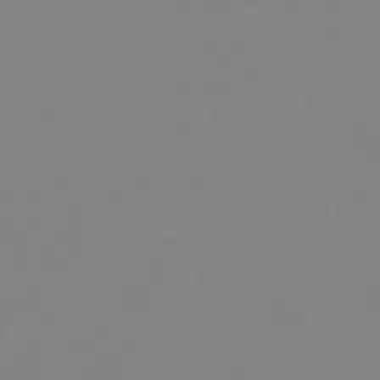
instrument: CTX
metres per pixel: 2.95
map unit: lHb
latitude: -37.5021
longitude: 74.2362
